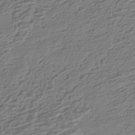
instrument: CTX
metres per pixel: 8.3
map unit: HNhu
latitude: -42.7841
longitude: 100.8408
